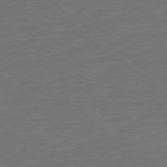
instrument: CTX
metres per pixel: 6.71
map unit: Ap
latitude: -79.0486
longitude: -89.5938
